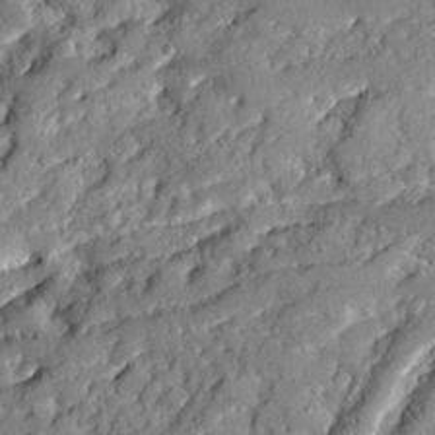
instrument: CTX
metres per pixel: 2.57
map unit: Ave
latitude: 19.0080
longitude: -129.4804
